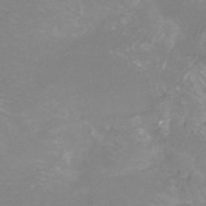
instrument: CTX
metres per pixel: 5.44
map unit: Htu
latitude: -12.9353
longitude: -47.2726
